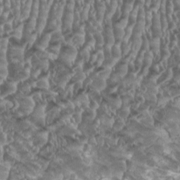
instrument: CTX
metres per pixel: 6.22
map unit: HNhu
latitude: -1.2943
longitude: -0.1766
